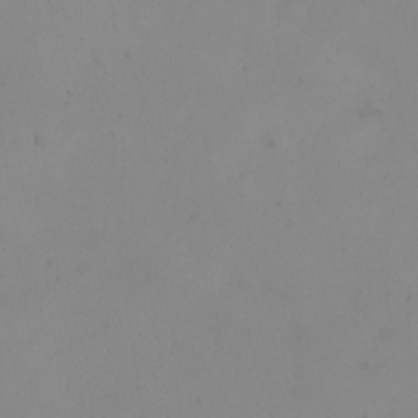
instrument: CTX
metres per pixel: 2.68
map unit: eHh
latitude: 24.0633
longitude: -64.4223
